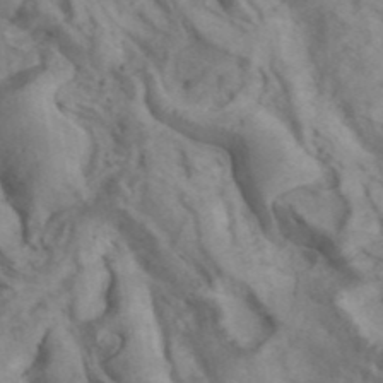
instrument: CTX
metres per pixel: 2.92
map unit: ANa
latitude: 41.4615
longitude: 15.4266
